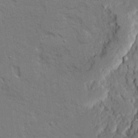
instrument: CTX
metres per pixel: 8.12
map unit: Ave
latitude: 22.3467
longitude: -130.0822
